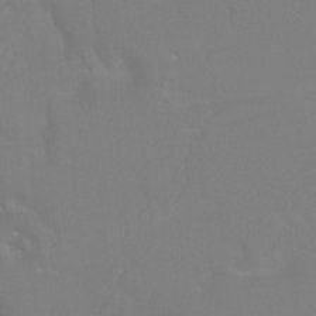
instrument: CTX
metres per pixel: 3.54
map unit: Ht
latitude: -9.8044
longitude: -34.1577
